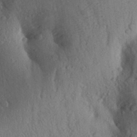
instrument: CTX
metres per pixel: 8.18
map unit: Aa
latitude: 28.2900
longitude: -148.0633
